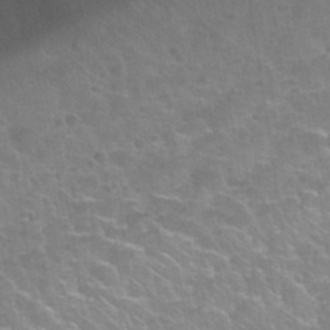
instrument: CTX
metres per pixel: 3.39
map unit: Nhu
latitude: 32.2334
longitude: -51.8583
